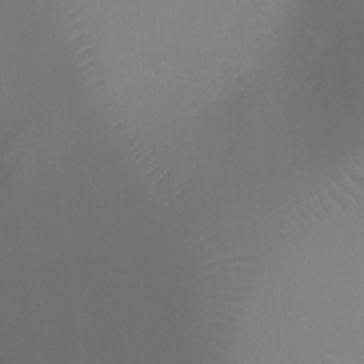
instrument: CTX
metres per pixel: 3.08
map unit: Ht
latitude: -4.4629
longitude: -25.0080
